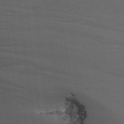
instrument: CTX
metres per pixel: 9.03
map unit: Nhu
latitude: -7.0675
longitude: -80.2522
